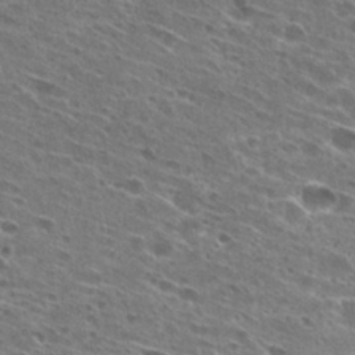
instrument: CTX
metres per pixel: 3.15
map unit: Hto
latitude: 26.9325
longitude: -45.6316
